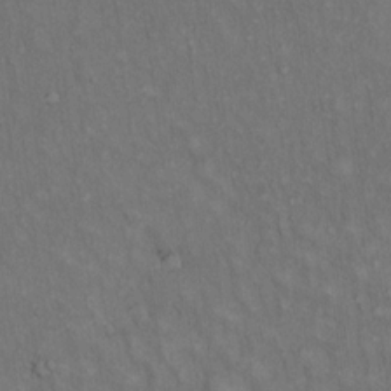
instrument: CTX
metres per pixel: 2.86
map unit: Hto
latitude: 15.0837
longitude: -60.7057
